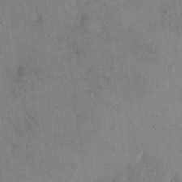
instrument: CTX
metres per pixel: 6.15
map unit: Hto
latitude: 11.7639
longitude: -58.9703
